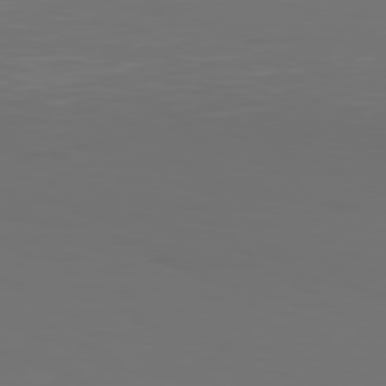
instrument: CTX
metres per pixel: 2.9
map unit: Hpe
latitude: 76.7435
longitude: -134.8569
